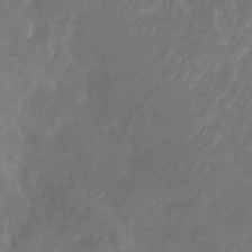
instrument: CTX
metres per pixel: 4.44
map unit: Nhu
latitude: -28.1039
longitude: -72.4223
